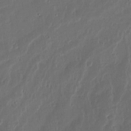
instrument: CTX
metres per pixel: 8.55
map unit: Ave
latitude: 14.2145
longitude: -138.5357
